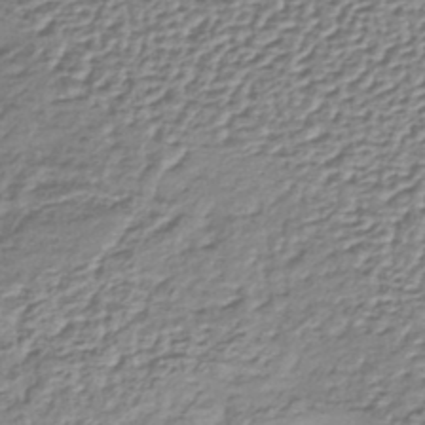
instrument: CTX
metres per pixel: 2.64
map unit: lHb
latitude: -36.8219
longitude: 58.5195
